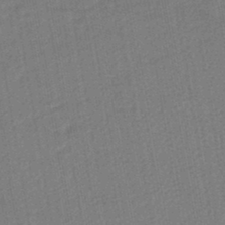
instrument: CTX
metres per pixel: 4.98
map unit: lHb
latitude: -43.9556
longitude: 72.8786
